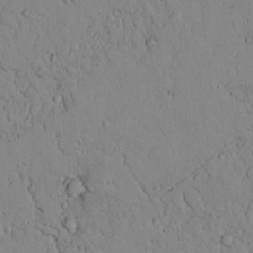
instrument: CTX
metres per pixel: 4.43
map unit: lAvf
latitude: 8.8947
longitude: 168.9919
